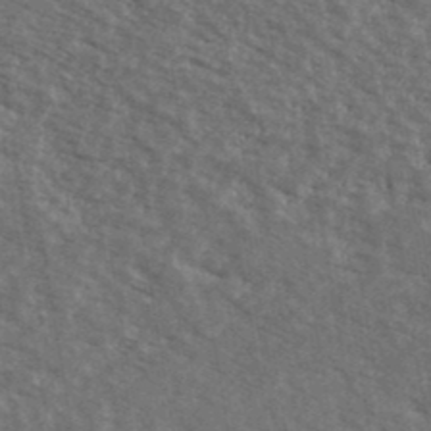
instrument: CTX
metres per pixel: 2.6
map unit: Ave
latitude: 40.2144
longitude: -109.2914
